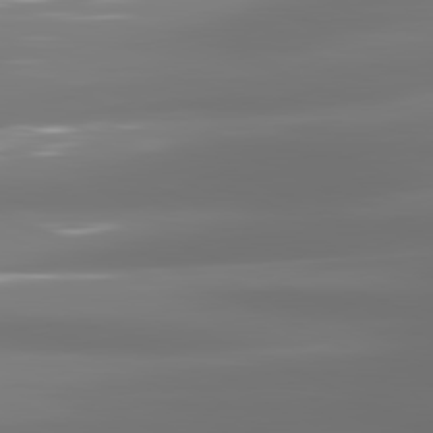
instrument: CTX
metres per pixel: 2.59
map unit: lApd
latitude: 81.3859
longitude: -136.6491
